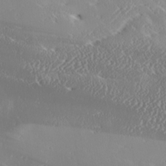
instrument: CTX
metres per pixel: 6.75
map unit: Ave
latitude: 17.9528
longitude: -137.7450
